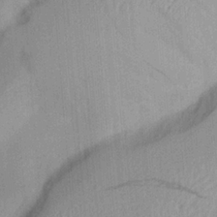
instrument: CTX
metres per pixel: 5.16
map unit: Aa
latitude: 21.3482
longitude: -144.0822
